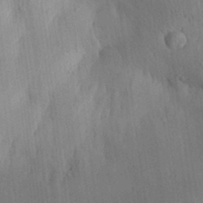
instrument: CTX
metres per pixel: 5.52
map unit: Aa
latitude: 30.3468
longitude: -143.0270
